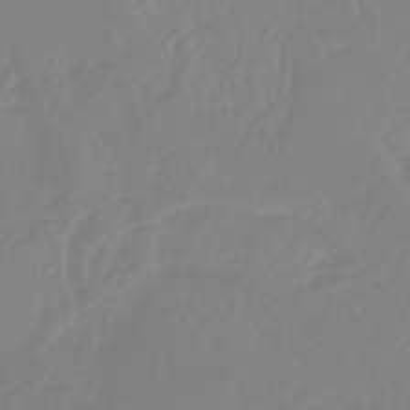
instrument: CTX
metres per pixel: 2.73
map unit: lHb
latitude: -44.4251
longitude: 54.2740
